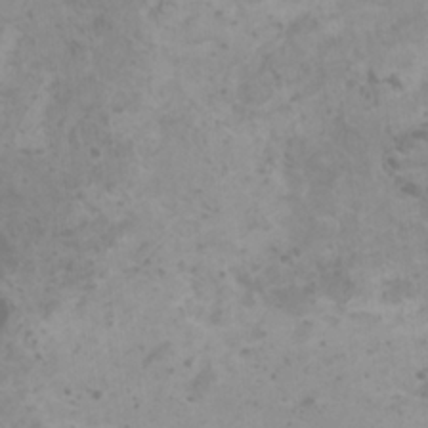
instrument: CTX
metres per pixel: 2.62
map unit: HNhu
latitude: 0.4034
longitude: 2.3495
